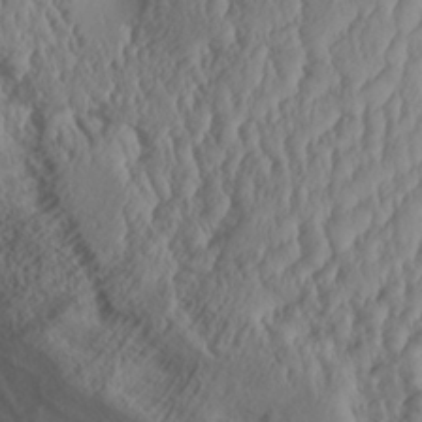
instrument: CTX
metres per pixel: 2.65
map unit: Aa
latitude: 30.6113
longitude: -133.4993
